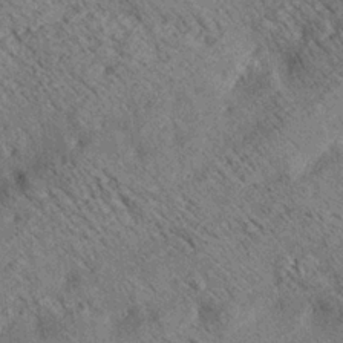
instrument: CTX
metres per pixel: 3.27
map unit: lAa
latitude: 20.1956
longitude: -139.7827
